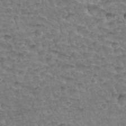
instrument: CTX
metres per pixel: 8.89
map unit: Hto
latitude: 34.8380
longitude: -46.5924
